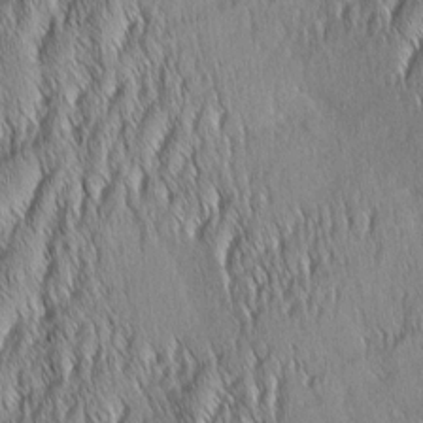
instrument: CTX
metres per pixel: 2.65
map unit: Aa
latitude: 6.7435
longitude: -130.3468
